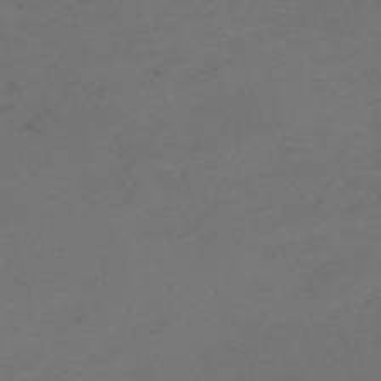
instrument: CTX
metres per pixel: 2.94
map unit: Nve
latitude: -59.8044
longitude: 60.7841
